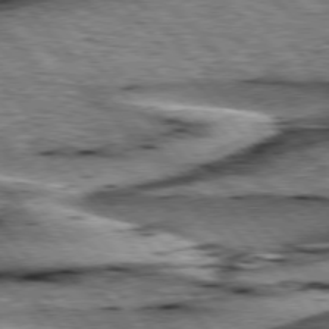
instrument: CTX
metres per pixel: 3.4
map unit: lApd
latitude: 76.3845
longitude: -71.6694
